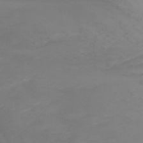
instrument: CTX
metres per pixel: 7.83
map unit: Nhu
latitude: -11.7667
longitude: -75.0458
